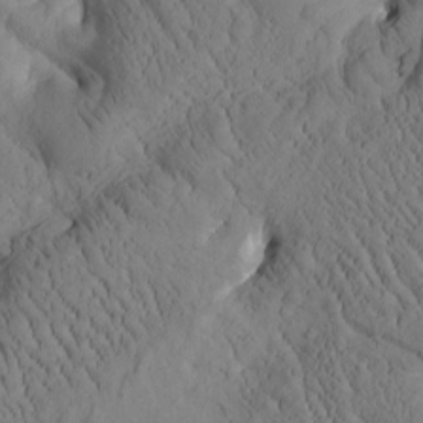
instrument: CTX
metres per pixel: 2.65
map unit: Htu
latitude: -1.3132
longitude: 173.9367
